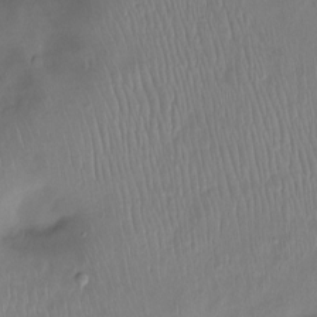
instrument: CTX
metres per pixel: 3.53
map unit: Htu
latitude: -14.5763
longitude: -45.0080
